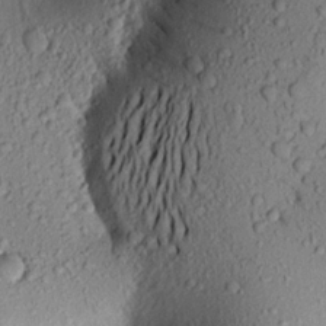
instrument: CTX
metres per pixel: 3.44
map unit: Aa
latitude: 19.4048
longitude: -148.9514
